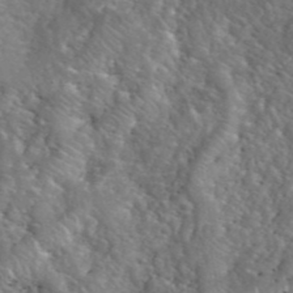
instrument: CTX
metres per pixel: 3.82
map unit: eHh
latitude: 40.8380
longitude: -56.8757
